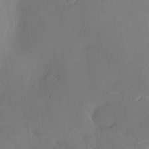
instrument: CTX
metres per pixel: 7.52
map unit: Htu
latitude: -8.7463
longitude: 176.1795
